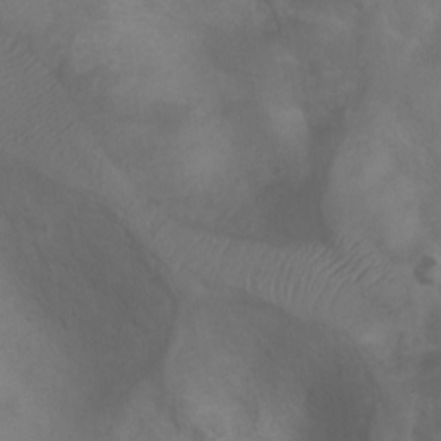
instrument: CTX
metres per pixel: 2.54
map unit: Ht
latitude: 2.4601
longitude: -22.4979
